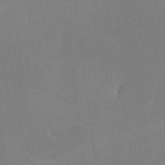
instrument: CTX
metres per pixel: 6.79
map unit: lHvf
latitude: -11.3888
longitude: -102.0633
